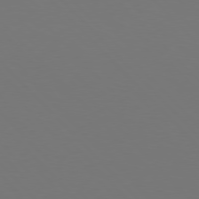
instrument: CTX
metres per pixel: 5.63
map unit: Hpe
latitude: 76.8758
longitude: -167.3859
